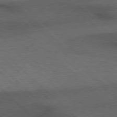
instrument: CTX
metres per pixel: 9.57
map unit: Hpe
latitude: 77.1403
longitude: -157.1025
